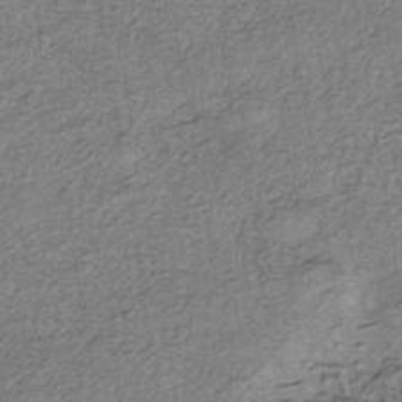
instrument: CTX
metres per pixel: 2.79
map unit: eHh
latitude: -42.7085
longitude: 120.2550
